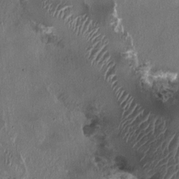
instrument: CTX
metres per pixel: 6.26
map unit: HNhu
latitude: 1.4993
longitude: -4.2711
